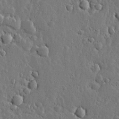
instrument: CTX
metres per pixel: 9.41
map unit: lHvf
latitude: 19.4993
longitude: -115.8394
